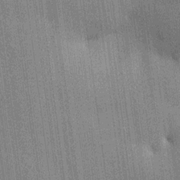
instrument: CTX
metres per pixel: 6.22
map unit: HNhu
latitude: 15.0837
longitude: 12.3873
